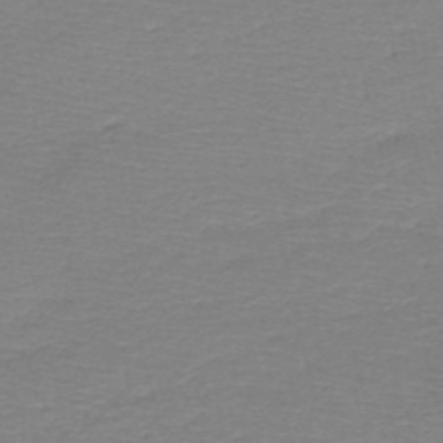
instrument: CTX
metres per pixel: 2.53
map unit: HNb
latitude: -49.7856
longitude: -42.0255
